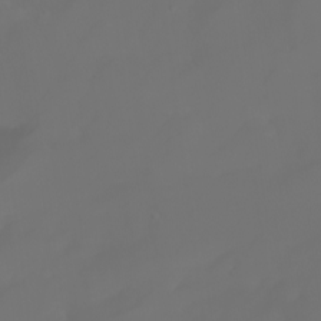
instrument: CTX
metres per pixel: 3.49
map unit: Nhu
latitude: -6.8786
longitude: -84.4223
